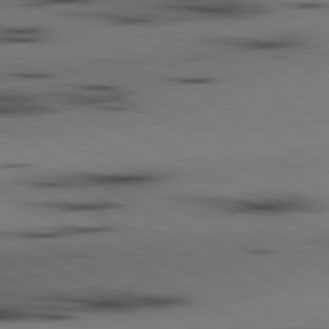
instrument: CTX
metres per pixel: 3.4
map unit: lApd
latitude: 80.2145
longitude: 160.1795
